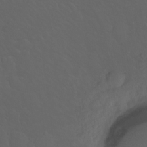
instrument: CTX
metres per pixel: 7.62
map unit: Hto
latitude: -7.9367
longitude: -45.8016
